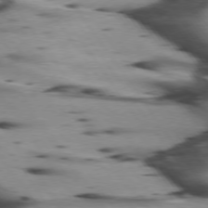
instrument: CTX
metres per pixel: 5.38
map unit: lApd
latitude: 75.1781
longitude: -64.1767
